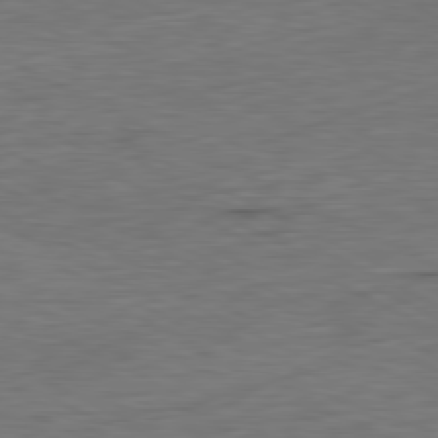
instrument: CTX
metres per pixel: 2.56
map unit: Ap
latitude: -81.4644
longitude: -77.2159
